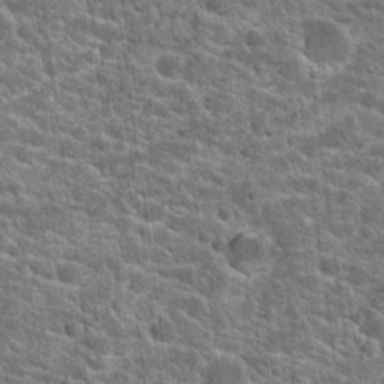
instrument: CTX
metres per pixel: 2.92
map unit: Hto
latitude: 21.0837
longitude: -44.4601
